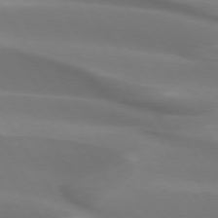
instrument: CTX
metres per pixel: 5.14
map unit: lApd
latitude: 73.4238
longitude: -50.0444
